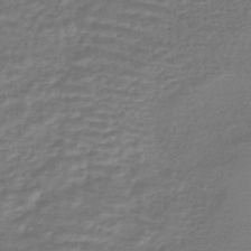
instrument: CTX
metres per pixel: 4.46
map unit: HNhu
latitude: -45.8989
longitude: 96.6897
